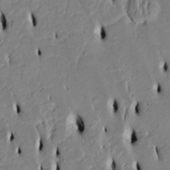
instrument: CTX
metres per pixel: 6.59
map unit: Htu
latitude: 3.2159
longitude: 151.2943
